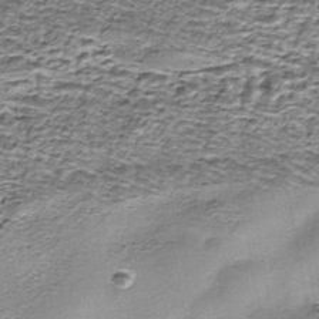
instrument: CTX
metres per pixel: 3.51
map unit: Nhe
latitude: -45.8422
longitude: 153.5399
